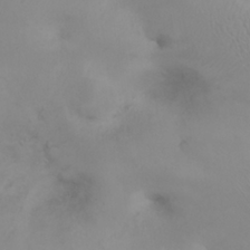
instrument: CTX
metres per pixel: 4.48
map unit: eHh
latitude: 25.8772
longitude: -64.3467
